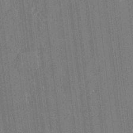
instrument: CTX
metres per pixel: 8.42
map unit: Htu
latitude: -6.6329
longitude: 176.1795
